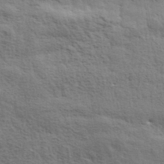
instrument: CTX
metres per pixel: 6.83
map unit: lHvf
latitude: 38.4223
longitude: -89.2159
